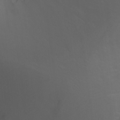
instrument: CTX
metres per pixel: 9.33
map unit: Aa
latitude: -12.9542
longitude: -68.7624
